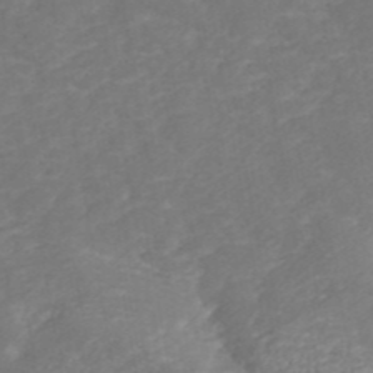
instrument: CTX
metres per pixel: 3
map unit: ANa
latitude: 43.4804
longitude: 35.8233
